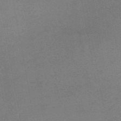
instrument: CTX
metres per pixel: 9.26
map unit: HNb
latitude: -47.3320
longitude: -39.5560
